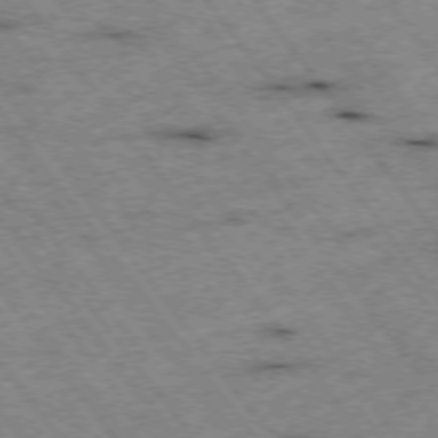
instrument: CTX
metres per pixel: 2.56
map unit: Hpe
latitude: -75.3510
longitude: -17.8583
